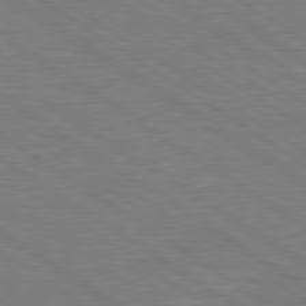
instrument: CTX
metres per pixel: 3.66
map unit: Hpe
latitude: 79.3860
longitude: -125.9339
